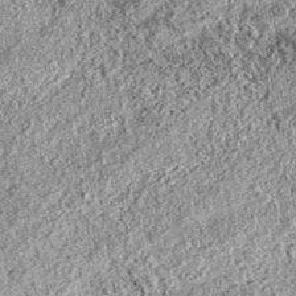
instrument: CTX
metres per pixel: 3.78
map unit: eAb
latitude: 37.2159
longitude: 111.9178
